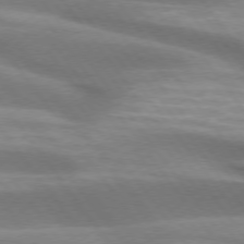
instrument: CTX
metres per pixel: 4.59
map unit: lApd
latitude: 74.6491
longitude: -49.9717
